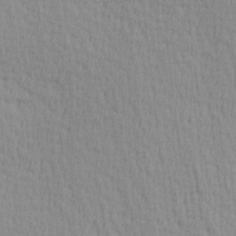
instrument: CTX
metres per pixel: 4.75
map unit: Hve
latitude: 1.8772
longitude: -124.5923
